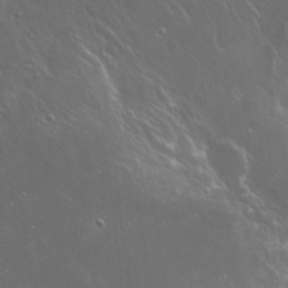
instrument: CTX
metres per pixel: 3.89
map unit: Hto
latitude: 19.5749
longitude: -57.1970
